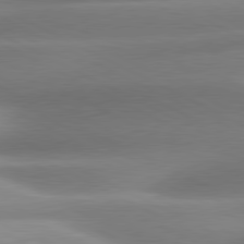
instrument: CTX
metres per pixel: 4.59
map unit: lApd
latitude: 80.7057
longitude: -159.3671
